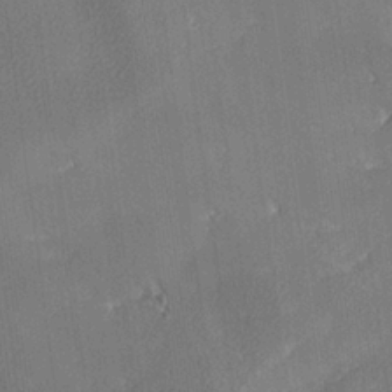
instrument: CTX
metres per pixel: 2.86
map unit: lHvf
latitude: 26.5357
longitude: 141.6533
